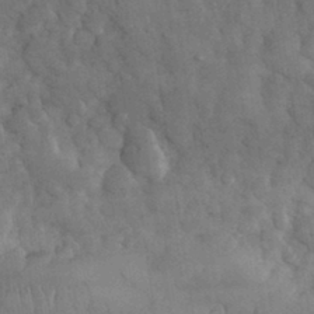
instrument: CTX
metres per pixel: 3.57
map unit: eHh
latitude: 32.0822
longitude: -68.9136
